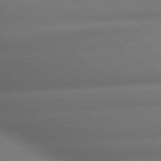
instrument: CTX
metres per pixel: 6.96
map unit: lApd
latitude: 79.8773
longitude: -167.7449
